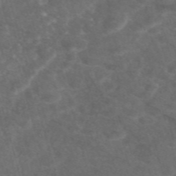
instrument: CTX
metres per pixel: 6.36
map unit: eAb
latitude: 47.6883
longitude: 117.7288
